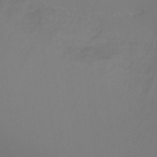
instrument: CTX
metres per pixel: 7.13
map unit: Ht
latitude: -6.8786
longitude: -27.9528
